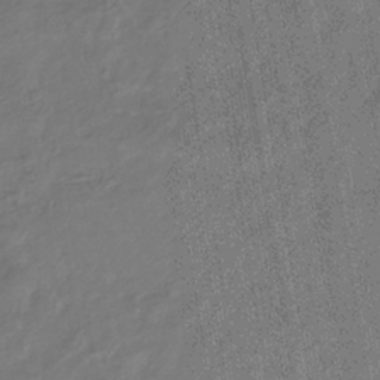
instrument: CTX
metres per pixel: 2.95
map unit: eHb
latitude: -34.6896
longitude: 80.5574
